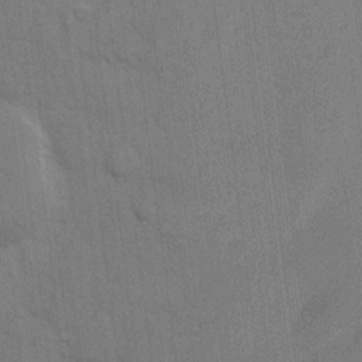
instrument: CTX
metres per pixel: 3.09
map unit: eHh
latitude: 10.9892
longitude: -67.0647
